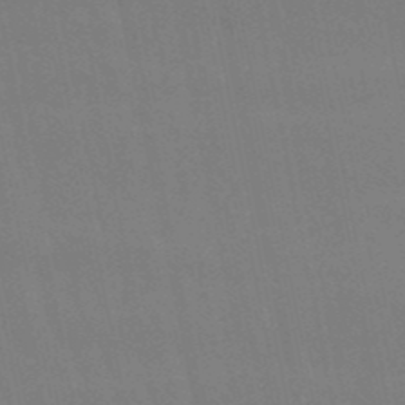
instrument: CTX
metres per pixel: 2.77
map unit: lHb
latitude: -50.3117
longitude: 70.8408
